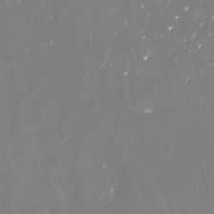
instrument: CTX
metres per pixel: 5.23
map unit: Nhu
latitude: -29.8233
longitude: -77.3103
